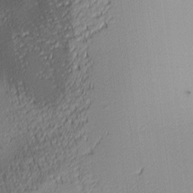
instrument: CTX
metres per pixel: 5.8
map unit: lAa
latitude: 3.2159
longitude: -115.7449
